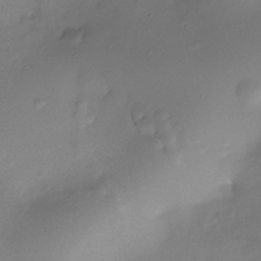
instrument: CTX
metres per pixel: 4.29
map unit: Nhe
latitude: -36.0283
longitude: -117.5938
